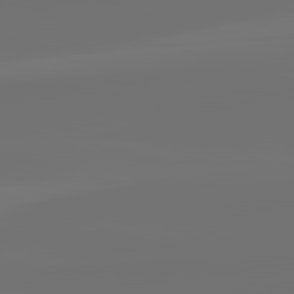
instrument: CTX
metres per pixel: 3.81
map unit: lApd
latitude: 82.2711
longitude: -160.9513
